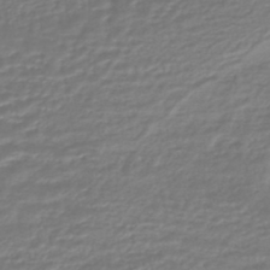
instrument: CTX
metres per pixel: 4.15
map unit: HNhu
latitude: -45.4077
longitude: 96.2173
